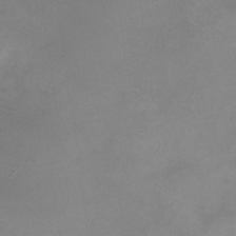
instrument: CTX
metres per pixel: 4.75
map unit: Nhu
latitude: -24.4629
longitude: -70.1767
